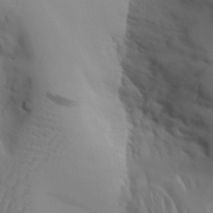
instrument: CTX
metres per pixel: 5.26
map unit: Aa
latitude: 27.5371
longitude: -132.9892
